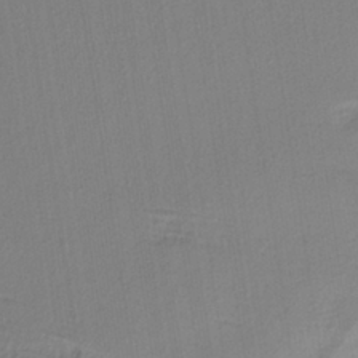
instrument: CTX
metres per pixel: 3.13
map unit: lHb
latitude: -37.4265
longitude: 69.5210
